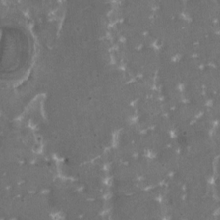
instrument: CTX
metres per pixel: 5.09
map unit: HNhu
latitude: 1.3859
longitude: 6.6707
